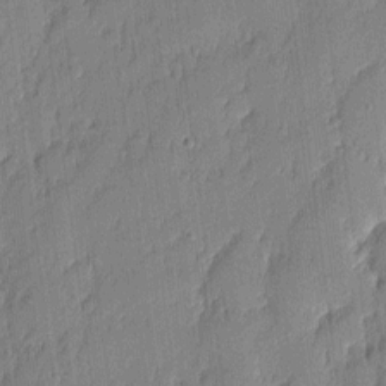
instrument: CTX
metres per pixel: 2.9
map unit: eHh
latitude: 4.4979
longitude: -76.5168
